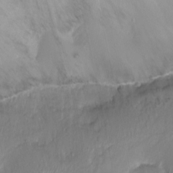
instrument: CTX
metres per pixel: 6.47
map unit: Ht
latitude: -16.2362
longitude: -41.9717
